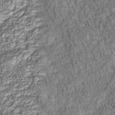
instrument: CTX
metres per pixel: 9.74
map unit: Nhu
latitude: -40.0283
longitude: -85.6694
